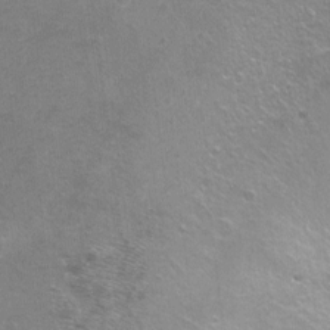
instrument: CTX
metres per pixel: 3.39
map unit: Ht
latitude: -5.7288
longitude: -36.4979
